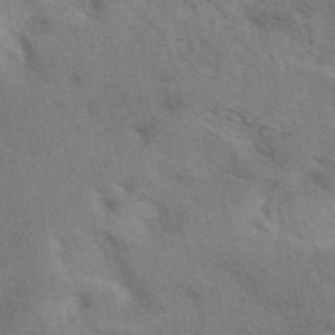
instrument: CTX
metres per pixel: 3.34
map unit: eAb
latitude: 41.7449
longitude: 108.0661
